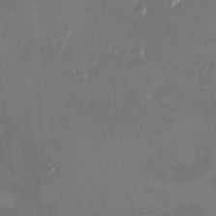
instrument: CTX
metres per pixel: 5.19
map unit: HNhu
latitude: 7.3293
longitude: 7.9178
